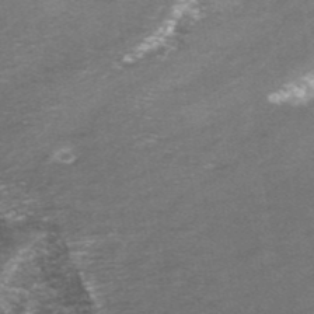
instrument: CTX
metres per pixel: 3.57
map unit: ANa
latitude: 42.5735
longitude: 25.2754
